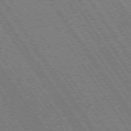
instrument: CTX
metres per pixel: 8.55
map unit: Hpe
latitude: 73.8017
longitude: -141.7638
